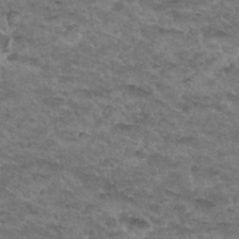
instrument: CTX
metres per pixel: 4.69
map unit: Hto
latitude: 33.3482
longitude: -48.6302
